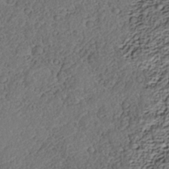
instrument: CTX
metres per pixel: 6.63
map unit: Nhe
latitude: -38.6330
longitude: -117.4238
